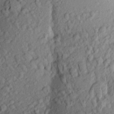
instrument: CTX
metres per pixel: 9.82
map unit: Aa
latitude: 23.0836
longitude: -150.0255
